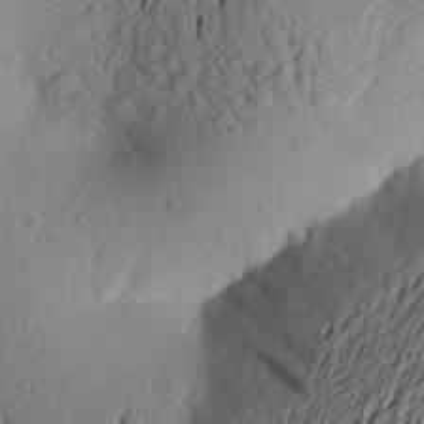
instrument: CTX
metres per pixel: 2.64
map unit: Aa
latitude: 22.4223
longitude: -149.2915
